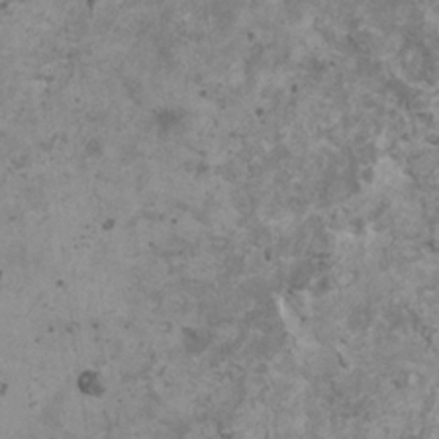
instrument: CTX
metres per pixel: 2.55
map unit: HNhu
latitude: -0.8030
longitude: 2.4440
